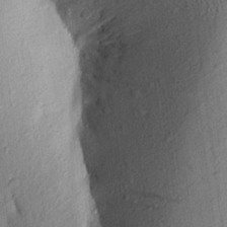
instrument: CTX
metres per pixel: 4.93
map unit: Aa
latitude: 24.8569
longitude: -150.0822
